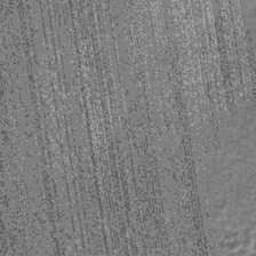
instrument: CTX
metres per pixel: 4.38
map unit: lHb
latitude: -37.7855
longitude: 64.9920
